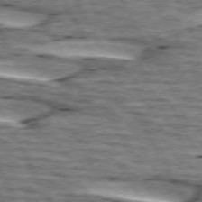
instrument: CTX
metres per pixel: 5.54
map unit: lApd
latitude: 74.1578
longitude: -55.5371
